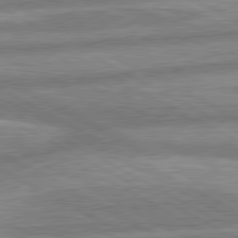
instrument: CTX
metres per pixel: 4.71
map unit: lApd
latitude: 80.5168
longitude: -166.7057
